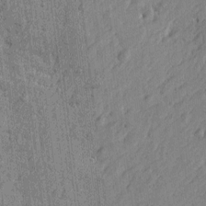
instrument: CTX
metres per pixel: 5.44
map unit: Htu
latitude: -4.5951
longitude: -179.2537
